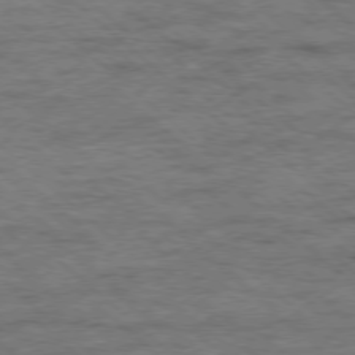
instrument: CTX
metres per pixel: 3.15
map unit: Ap
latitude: -78.4818
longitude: -50.7813
